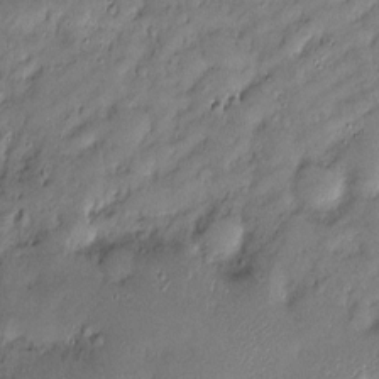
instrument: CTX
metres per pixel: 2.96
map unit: Htu
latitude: -6.8975
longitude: 160.0661
